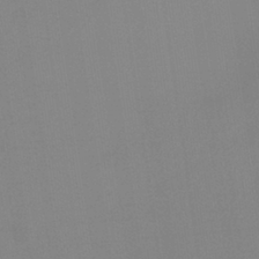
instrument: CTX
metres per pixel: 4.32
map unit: HNb
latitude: -36.2361
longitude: 54.6519
